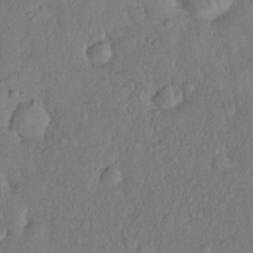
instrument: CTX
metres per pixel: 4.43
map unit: eHh
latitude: 18.3656
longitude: -62.5735
